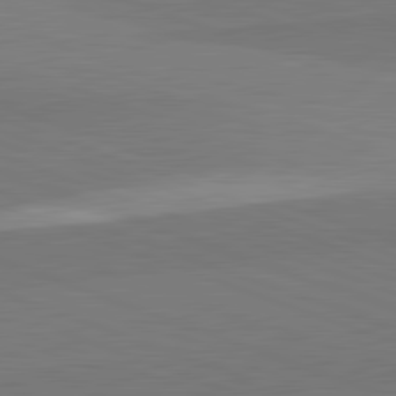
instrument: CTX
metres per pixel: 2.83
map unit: lApd
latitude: 82.1766
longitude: 136.0094
